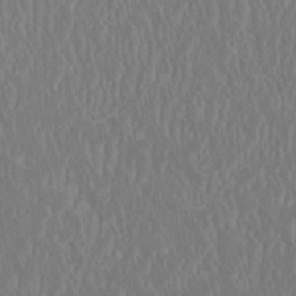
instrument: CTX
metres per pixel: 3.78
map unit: HNhu
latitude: 1.3670
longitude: -0.0633
